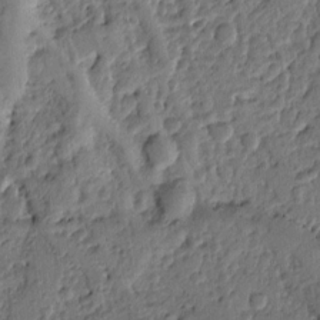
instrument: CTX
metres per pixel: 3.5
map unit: Ht
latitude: 9.0836
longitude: -77.8394
